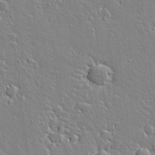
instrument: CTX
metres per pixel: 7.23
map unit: lAvf
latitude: 16.6113
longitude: -127.5938
